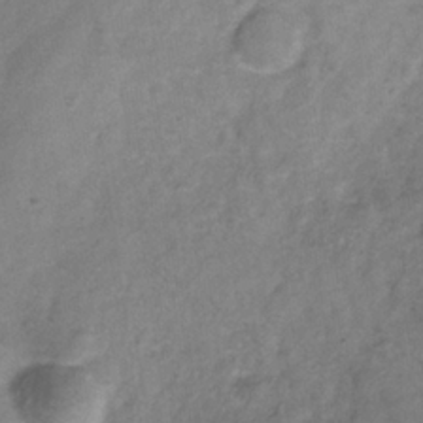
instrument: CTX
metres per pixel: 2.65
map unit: Hve
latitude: -33.8989
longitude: 89.6533
